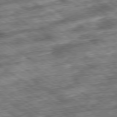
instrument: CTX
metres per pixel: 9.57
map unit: Ap
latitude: -79.6910
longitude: -50.4412
